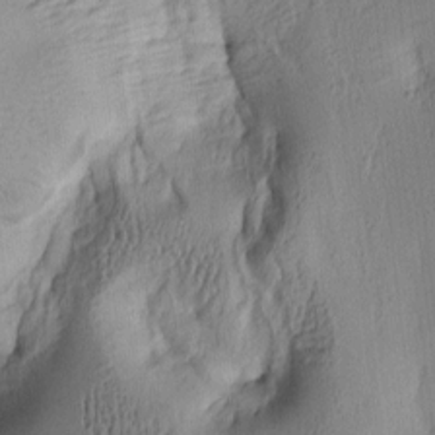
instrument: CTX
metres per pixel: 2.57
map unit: lAa
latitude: 5.3482
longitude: -113.7827
